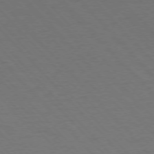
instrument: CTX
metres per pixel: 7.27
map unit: Ap
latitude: -76.8597
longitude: -86.2144
